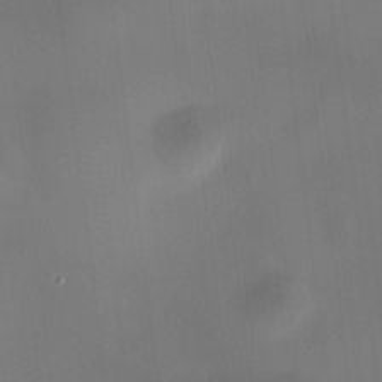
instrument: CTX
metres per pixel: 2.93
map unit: HNhu
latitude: 9.4615
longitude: 9.8611
